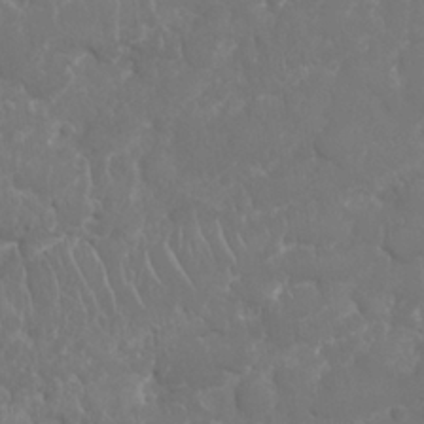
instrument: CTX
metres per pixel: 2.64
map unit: Nhu
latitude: 25.5182
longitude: -61.2915
